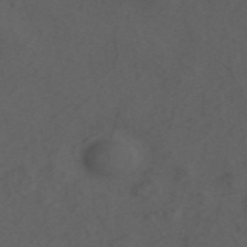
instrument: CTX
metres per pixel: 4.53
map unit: ANa
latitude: 44.0822
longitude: 27.0108
